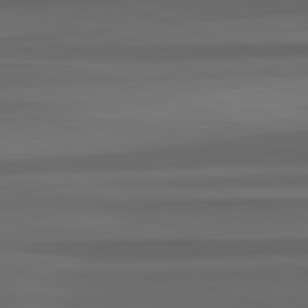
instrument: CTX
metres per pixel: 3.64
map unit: lApd
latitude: 82.8002
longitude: 176.6141
